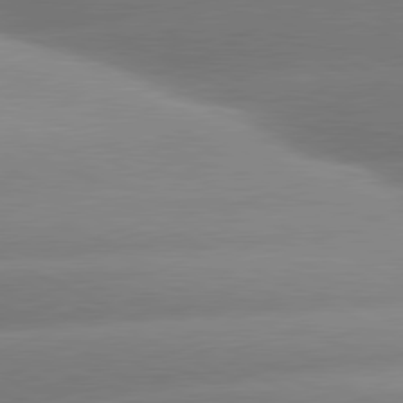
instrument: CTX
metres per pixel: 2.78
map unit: lApd
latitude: 80.7813
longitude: -159.8772
